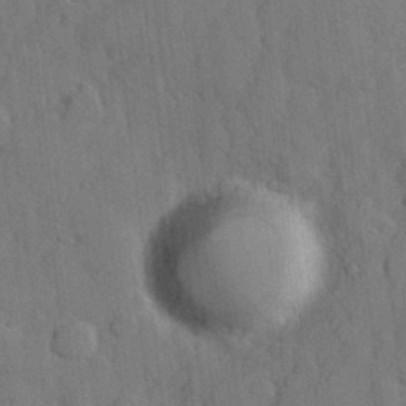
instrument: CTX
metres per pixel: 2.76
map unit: Hve
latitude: 24.3845
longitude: 149.5210
